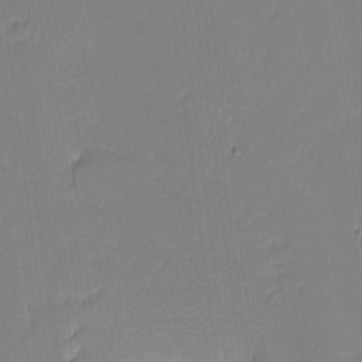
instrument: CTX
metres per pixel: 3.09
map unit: eHh
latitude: -3.1809
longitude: -81.9528
